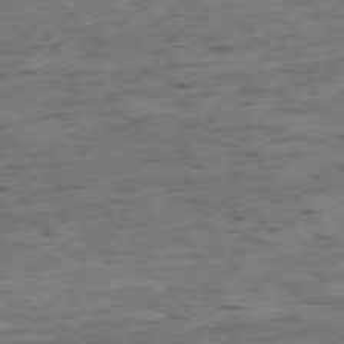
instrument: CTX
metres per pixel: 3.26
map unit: Ap
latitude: -76.5196
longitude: -86.9891
